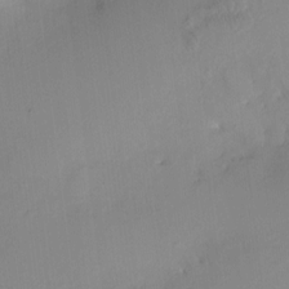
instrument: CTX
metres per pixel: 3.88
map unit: HNhu
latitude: 6.3278
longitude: -3.5749
